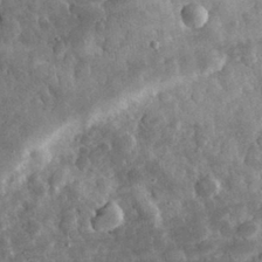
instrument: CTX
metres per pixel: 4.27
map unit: eHh
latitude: 31.6316
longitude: -69.4427
